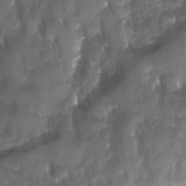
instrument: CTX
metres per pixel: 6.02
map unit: Ave
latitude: -11.1620
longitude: -119.3481
